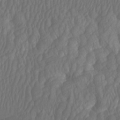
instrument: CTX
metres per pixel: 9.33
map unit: Htu
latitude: -7.2943
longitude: -69.0836
